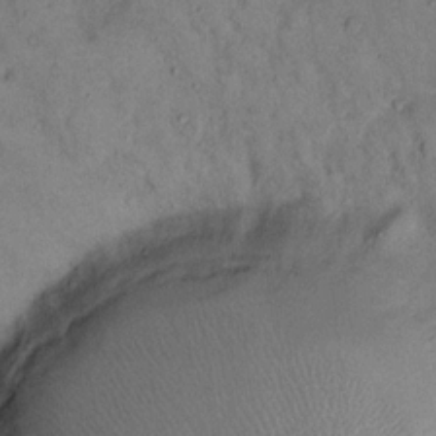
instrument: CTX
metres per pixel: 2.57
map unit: eHh
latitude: 16.2523
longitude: -62.1389
